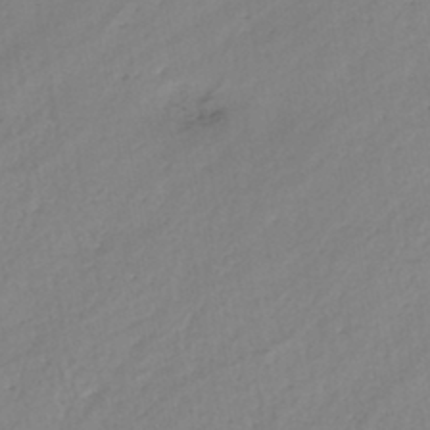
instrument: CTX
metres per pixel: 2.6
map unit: eHh
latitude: -44.9542
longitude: -28.4979
